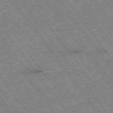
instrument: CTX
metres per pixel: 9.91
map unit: Hpe
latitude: -75.6155
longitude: -21.2726
